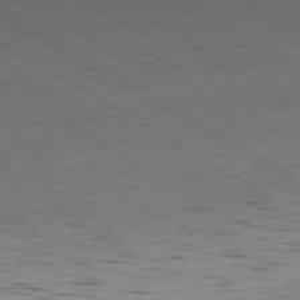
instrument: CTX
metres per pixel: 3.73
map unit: Hpe
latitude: -80.8408
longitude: 16.4818
